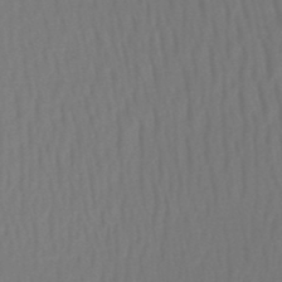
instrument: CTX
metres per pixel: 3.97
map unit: lHb
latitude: -47.0864
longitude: 64.8408
